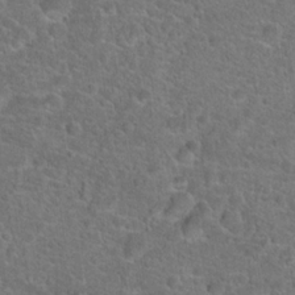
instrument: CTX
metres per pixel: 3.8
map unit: Hto
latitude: 19.7449
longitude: -43.7639
